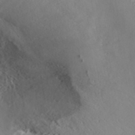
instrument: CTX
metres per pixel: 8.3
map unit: ANa
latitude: 40.3278
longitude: 23.8234
